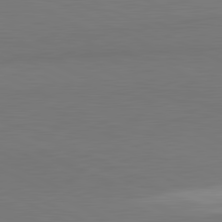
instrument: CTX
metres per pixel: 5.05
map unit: lApd
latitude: 81.7261
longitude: 158.0283
